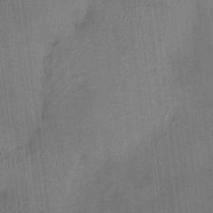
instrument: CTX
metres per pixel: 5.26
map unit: HNhu
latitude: 12.2712
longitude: 9.5588
